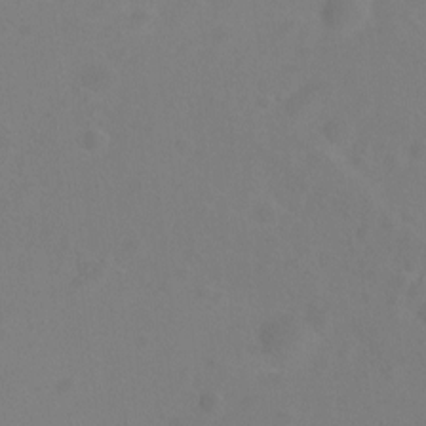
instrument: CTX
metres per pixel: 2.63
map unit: Ht
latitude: 0.3089
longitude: -46.2145
